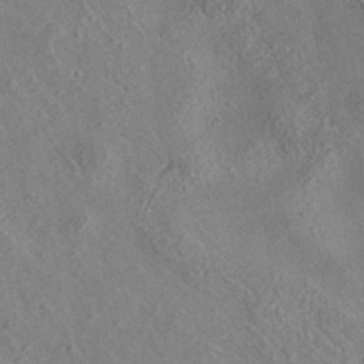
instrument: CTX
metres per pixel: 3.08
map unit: eAb
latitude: 35.9339
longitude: 111.4454
